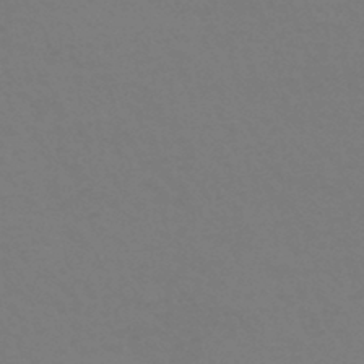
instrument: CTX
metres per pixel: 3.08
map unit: HNhu
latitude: -43.9745
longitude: 89.4265
